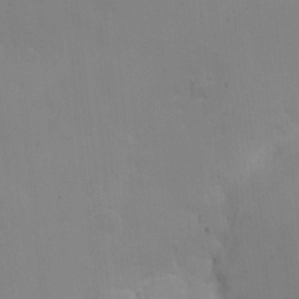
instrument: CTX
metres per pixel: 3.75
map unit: Nhe
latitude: -1.9367
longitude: -58.8569
